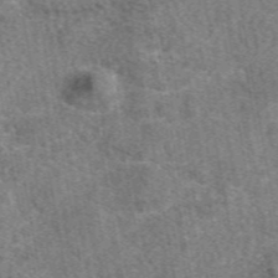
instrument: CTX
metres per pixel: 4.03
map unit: eAb
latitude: 48.8947
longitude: 108.9353
